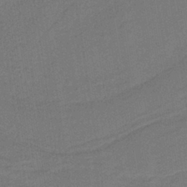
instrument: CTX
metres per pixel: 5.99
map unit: lHb
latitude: -39.1809
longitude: 54.8219
